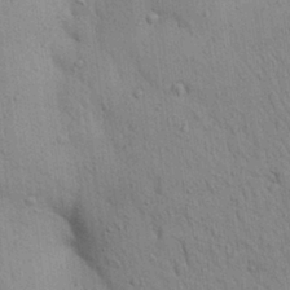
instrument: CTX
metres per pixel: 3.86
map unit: Aa
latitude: 29.3481
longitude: -147.3671
